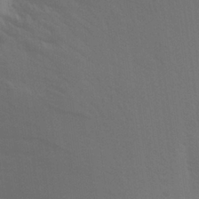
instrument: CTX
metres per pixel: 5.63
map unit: Aa
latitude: 26.9325
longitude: -145.6694
